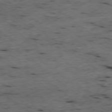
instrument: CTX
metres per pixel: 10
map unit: Ap
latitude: -78.6707
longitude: -89.9717
